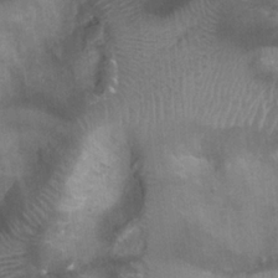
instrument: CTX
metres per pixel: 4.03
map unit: Ht
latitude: 3.5749
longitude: -19.8583
